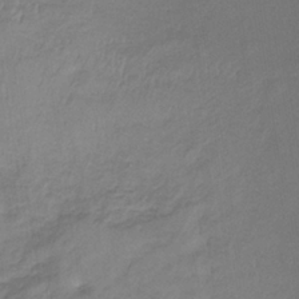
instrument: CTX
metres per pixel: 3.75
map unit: lHb
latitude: -35.8611
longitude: 72.7652
